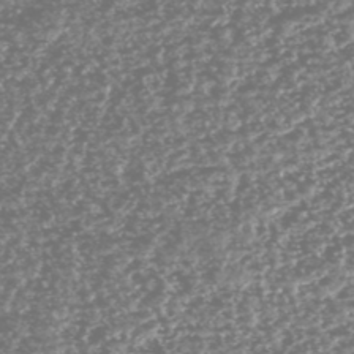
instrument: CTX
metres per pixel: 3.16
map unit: HNhu
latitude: -47.0675
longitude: 31.0675
